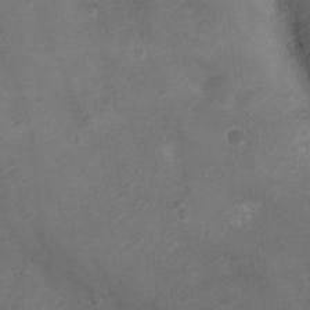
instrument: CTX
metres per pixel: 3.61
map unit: Ht
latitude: -6.9919
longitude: -21.8206
